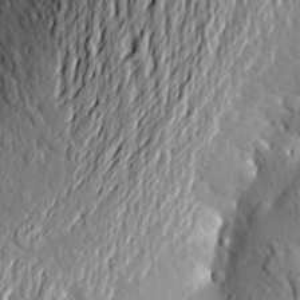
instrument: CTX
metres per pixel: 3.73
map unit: Aa
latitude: 20.5924
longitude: -150.0444
